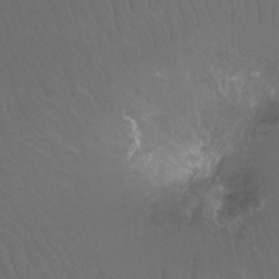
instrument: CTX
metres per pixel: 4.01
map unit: Ht
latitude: -11.9367
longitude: -44.1578
